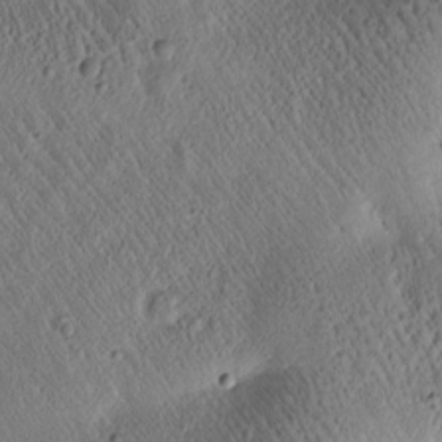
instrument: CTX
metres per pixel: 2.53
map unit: Htu
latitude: -1.8234
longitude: 171.2565
